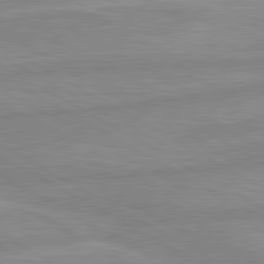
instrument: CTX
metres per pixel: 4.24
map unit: lApd
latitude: 80.2333
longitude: -168.4601
